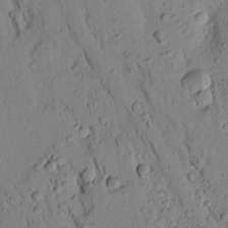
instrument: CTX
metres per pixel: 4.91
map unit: Aa
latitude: 19.2726
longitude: -148.7624
